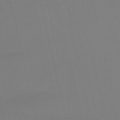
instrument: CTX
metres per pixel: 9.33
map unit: eHb
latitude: -50.1606
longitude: 76.5763
